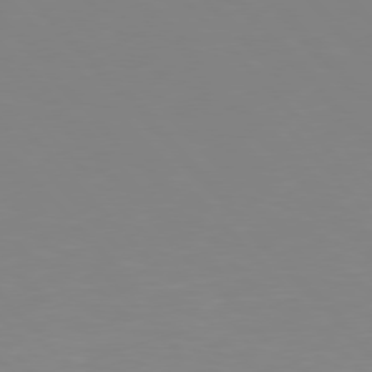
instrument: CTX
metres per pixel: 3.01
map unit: Hpe
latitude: 77.0647
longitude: -173.8772
